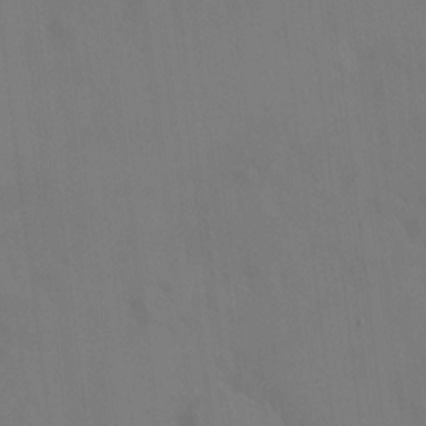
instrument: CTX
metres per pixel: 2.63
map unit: HNhu
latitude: 6.6868
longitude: -0.3278
